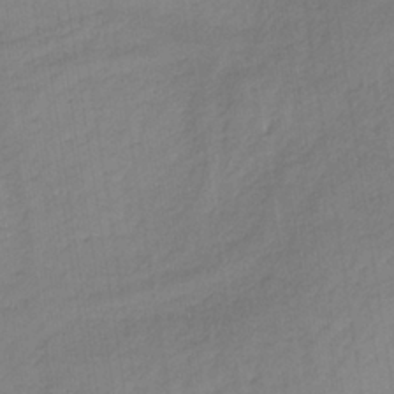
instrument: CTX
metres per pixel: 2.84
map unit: lHb
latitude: -36.9730
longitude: 69.5210
